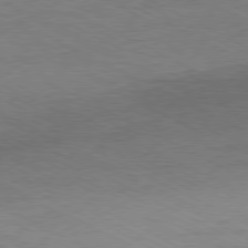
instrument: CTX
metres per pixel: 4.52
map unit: Ap
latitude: -80.7841
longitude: -85.5749
